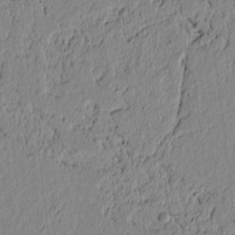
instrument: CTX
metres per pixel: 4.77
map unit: lAvf
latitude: 7.0269
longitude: 164.1606
